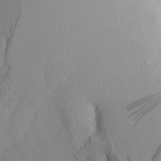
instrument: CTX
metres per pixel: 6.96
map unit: Aa
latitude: 8.9892
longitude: -135.1025
